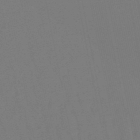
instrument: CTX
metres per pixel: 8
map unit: lHb
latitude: -50.2173
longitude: 71.3699
